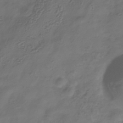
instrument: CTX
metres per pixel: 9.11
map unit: Hve
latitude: -34.4629
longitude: 90.6141
